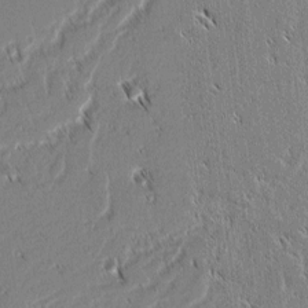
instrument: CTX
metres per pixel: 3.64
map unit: lAvf
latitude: 2.4223
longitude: -106.9325
